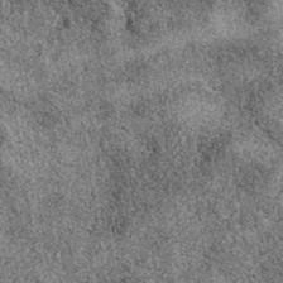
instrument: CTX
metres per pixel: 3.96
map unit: eAb
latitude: 39.7072
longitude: 111.0864
